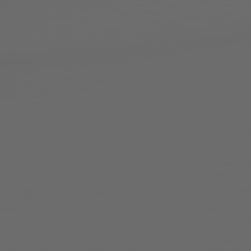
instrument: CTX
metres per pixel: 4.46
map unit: Hpe
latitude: 78.2712
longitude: 176.3495
